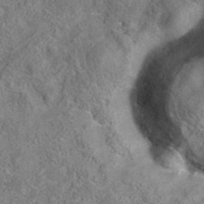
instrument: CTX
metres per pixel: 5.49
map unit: eAb
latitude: 35.8016
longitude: 107.3132
